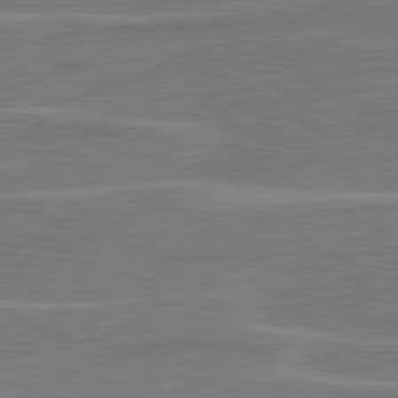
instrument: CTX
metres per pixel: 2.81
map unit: lApd
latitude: 81.0269
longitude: 122.5952
